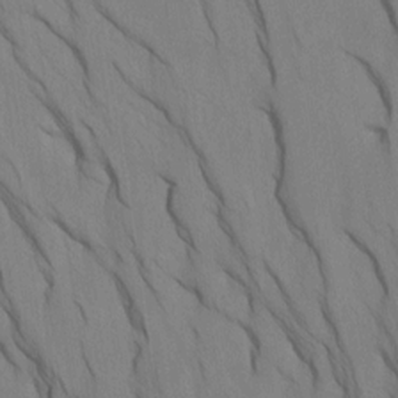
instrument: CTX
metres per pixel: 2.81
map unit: Htu
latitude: -7.0108
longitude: -68.4412
